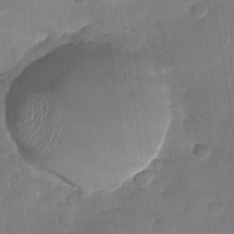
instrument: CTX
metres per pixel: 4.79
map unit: Nhu
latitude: -28.8408
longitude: -62.4034
